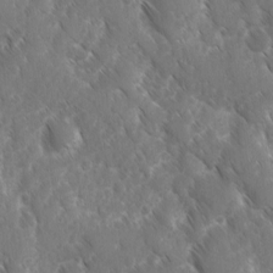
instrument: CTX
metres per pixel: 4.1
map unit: Ave
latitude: -10.5952
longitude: -119.2915
